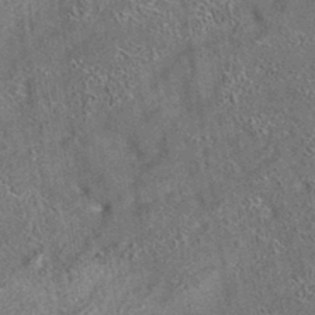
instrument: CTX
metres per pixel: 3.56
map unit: eAb
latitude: 35.4426
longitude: 112.1228
